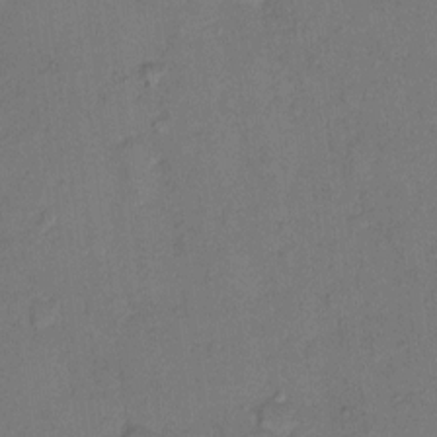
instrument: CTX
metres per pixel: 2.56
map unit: eHh
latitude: 8.4790
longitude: -62.1956
